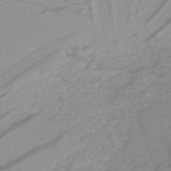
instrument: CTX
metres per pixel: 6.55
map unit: lHb
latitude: -40.4818
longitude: 52.2550
